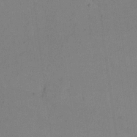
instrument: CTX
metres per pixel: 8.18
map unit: eHh
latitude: 16.5546
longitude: -67.6505
